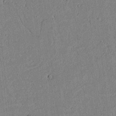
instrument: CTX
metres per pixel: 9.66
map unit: lAvf
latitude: 5.9906
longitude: 168.1416
